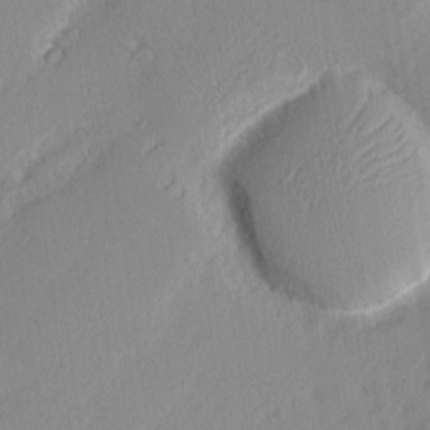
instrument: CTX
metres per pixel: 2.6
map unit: eHh
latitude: 2.3278
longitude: -77.3292
